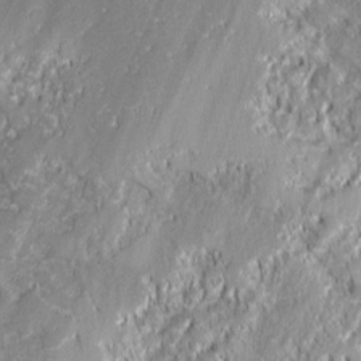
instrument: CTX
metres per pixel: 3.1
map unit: lAvf
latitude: 0.0444
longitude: -107.8772
